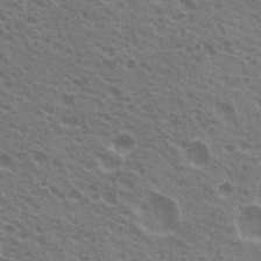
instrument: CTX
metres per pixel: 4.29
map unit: Nhu
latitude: 20.5546
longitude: -30.8947
